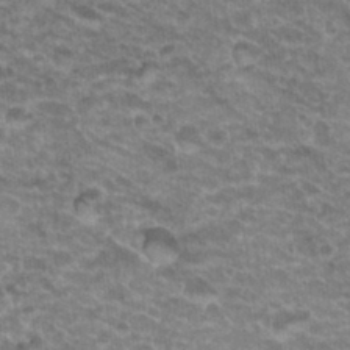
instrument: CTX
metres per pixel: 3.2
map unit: Hto
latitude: 20.1578
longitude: -36.8758
